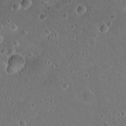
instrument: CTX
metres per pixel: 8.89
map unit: Nhu
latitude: 17.4237
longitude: -32.8380
